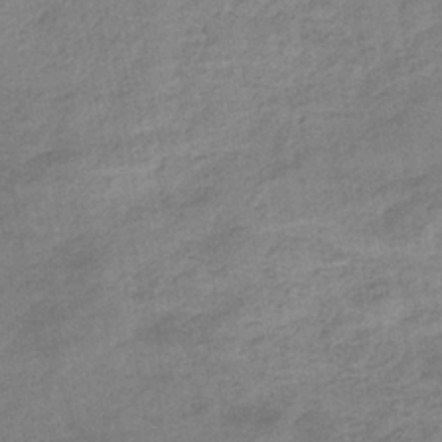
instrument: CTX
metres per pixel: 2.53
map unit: eHb
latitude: -35.6155
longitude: 77.7100
